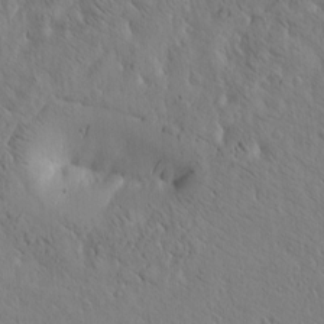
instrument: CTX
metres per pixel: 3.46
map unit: Htu
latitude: -3.4076
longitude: 170.7274
